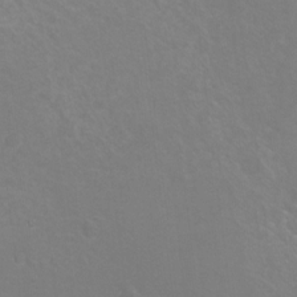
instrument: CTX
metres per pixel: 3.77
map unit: Ht
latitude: -5.2754
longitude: -35.1214
